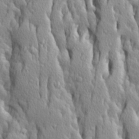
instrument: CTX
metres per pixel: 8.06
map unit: Ave
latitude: 14.0822
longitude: -133.0270
